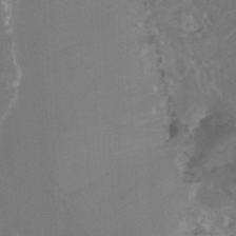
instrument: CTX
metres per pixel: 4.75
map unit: Htu
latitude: -11.1809
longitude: -73.8961
